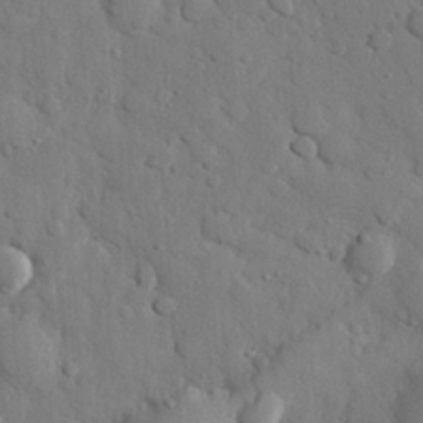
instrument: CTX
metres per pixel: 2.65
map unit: eHh
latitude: 27.3482
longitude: -78.7813
